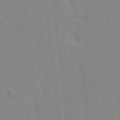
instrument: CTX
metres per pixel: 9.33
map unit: lAvf
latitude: 24.3845
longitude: -111.7072
